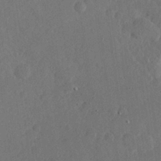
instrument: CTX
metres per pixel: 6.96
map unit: Hve
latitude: 25.9528
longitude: 144.8975
